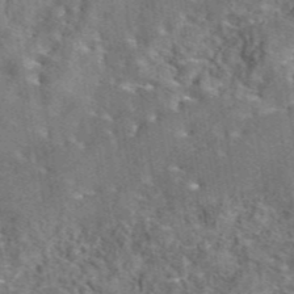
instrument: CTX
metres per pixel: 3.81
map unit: eAb
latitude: 44.8380
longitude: 110.9352
